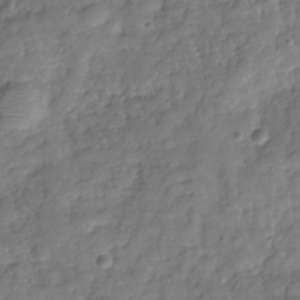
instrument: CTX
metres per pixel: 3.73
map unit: Hve
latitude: -30.5385
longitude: 94.9730
